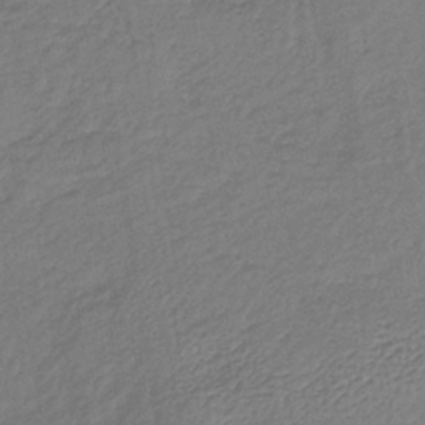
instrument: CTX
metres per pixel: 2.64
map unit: lHb
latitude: -38.2551
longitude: 70.9920
